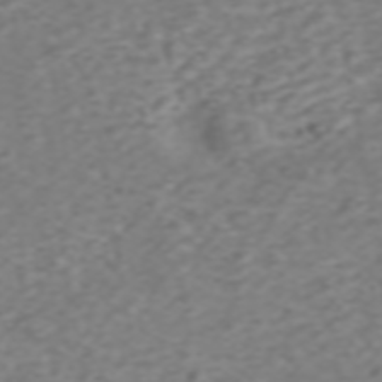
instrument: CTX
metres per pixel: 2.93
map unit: ANa
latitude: 45.4993
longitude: 22.1417
